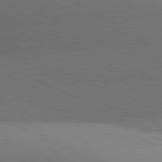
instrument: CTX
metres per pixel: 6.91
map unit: lApd
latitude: 81.1403
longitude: 134.3117
